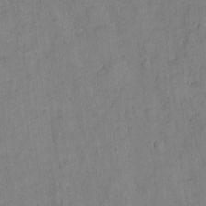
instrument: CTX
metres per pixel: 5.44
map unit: eHh
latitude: -8.5574
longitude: -66.6301
